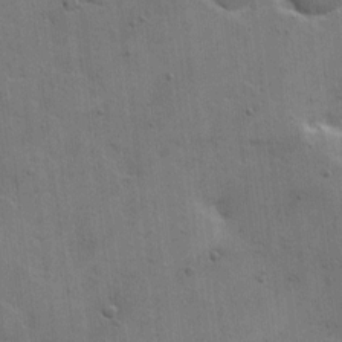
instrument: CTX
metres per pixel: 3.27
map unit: Hto
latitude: 5.6505
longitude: -61.7071
